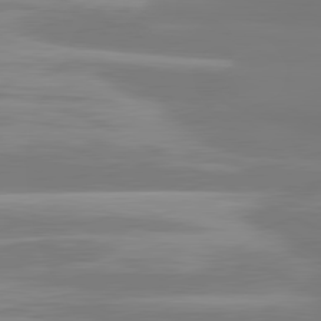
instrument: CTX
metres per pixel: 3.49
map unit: lApd
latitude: 81.0269
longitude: -134.8758
